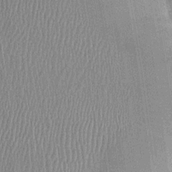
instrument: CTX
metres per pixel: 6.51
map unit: HNhu
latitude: 1.1970
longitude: -6.2711
